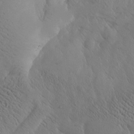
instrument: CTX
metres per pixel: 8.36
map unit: Htu
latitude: -3.1620
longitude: 169.3131
